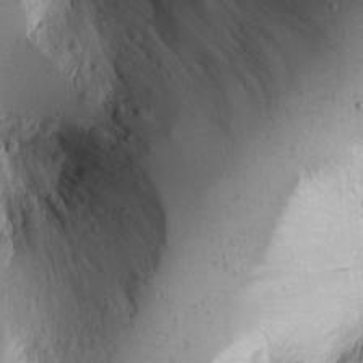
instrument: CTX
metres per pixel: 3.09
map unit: Nhu
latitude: -4.6329
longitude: -82.8002
